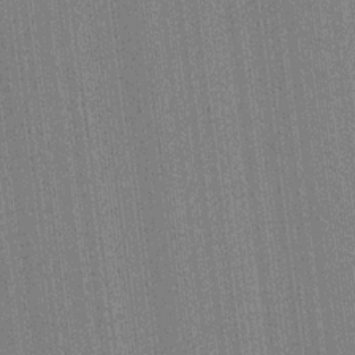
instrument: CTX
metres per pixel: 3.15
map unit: HNhu
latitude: 14.4790
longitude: 13.2187
